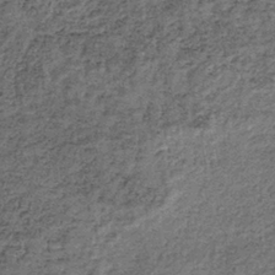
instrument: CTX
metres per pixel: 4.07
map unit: lHb
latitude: -38.4440
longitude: 65.4644
